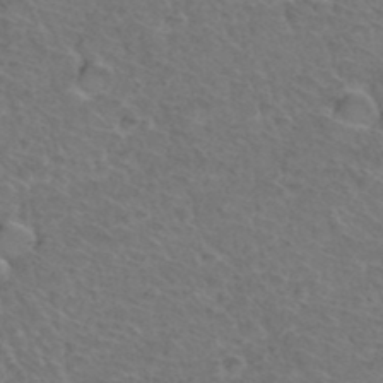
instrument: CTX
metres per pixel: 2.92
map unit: Hto
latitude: 36.5168
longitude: -47.4049
